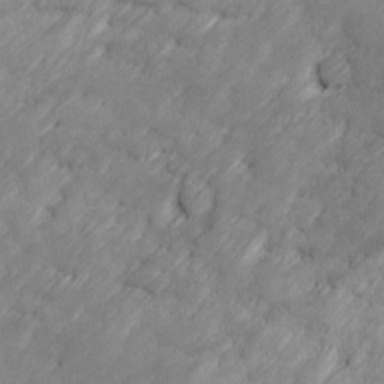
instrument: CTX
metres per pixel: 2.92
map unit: Ave
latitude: 16.9892
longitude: -135.9339
